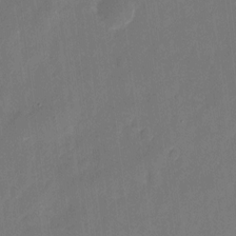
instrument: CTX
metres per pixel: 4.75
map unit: eHh
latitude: 10.1578
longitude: -70.6301
